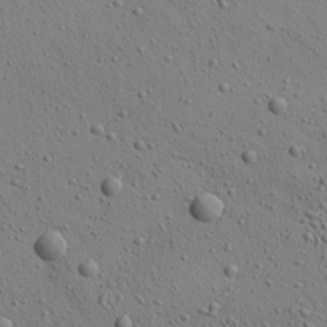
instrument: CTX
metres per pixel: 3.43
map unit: Aa
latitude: 22.8569
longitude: -143.6505
